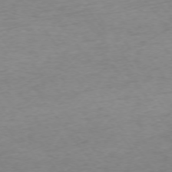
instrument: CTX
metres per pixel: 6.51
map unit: Ap
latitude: -74.6708
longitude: -79.1214
